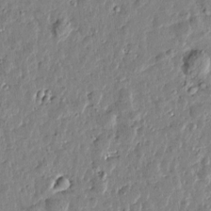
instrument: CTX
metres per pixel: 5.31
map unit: Htu
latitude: 1.0647
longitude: -178.7058
